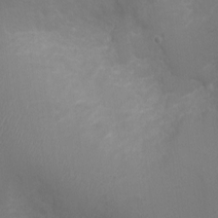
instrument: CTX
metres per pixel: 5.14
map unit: Ht
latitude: -0.9731
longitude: -16.1200
